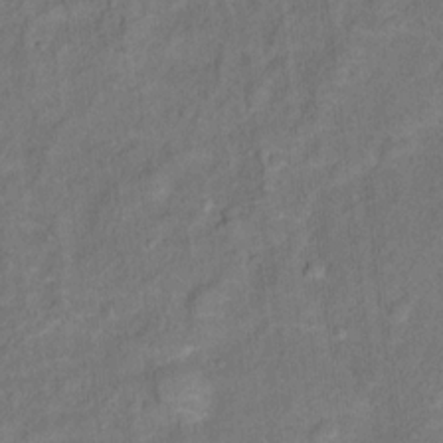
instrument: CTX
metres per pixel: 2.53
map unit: Ht
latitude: 13.6316
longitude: -40.0444
